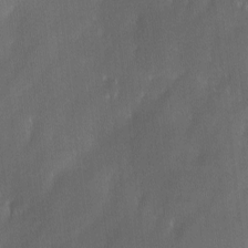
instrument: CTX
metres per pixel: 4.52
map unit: Ave
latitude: -0.6141
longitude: -113.3293
